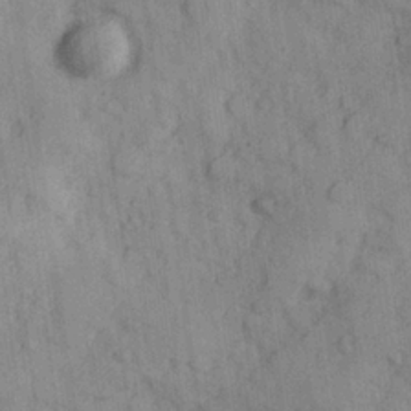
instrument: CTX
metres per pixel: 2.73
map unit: Hve
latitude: 25.2725
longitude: 147.7855
